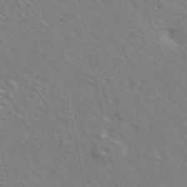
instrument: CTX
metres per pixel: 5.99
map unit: ANa
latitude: 48.2145
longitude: -76.3656
